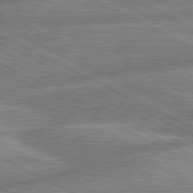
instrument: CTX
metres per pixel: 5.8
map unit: lApd
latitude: 80.7624
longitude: -167.8205
